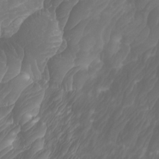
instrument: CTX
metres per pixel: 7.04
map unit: Htu
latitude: -6.9352
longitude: -74.5168
